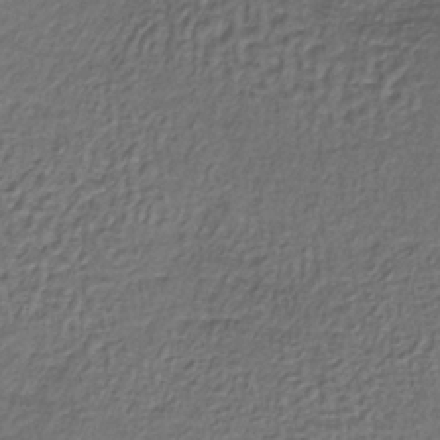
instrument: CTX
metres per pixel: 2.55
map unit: lHb
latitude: -35.8800
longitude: 61.1242
